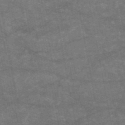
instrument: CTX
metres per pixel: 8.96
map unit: HNb
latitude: -55.2187
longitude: -40.2711
